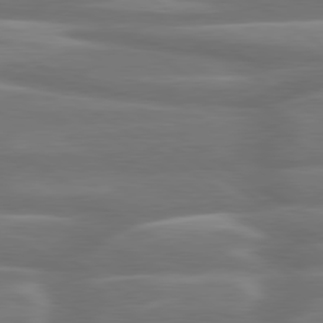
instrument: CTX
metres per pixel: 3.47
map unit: lApd
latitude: 79.8773
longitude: -127.3293
